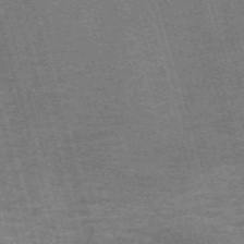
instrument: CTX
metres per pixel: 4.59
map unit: Nve
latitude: -59.5210
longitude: 64.0661
